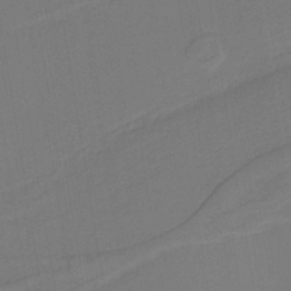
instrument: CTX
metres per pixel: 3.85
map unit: lHb
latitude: -38.0661
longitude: 56.1039
